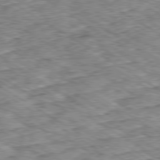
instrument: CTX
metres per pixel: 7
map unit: Ap
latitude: -79.9745
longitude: -49.2159
